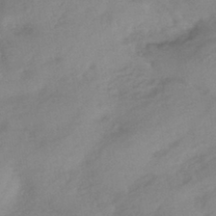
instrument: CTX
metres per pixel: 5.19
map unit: eHb
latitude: -41.8044
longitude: 84.6329
